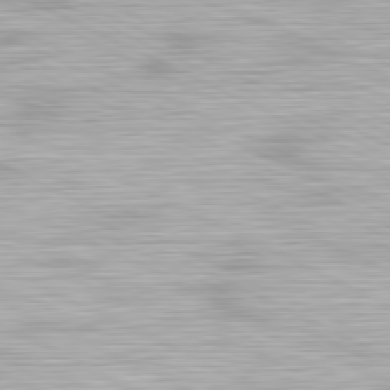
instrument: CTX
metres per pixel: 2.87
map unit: Hpe
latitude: -81.5021
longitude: 18.1795
